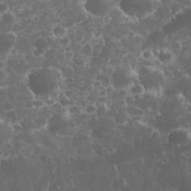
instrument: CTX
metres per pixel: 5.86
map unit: eHh
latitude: 33.2537
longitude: -62.1956
